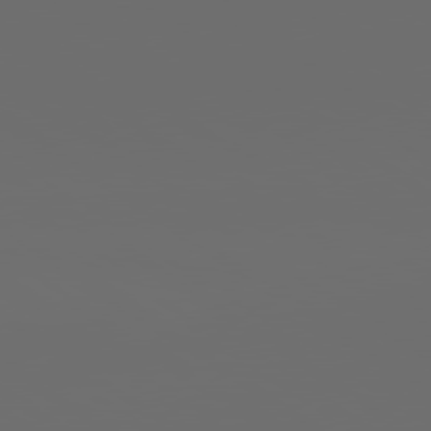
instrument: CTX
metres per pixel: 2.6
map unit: lApd
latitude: 79.7450
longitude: 164.2551
